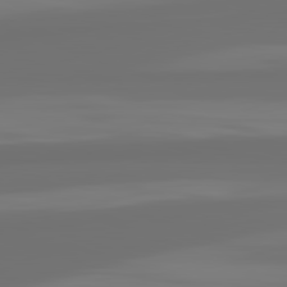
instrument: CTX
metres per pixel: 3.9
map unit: lApd
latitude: 82.3845
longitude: 163.2754
